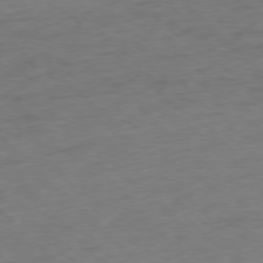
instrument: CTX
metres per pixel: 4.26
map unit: Ap
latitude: -77.7667
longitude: -79.7828
